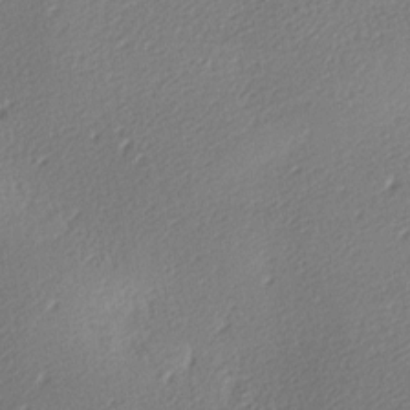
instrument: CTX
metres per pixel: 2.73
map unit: lAa
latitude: -9.5777
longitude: -127.7450
